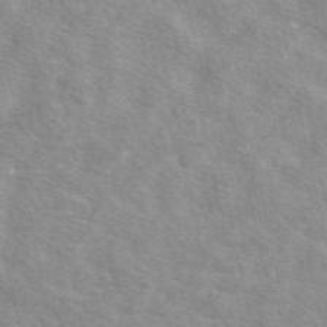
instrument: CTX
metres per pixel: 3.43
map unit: eAb
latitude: 49.5938
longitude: 120.4062
